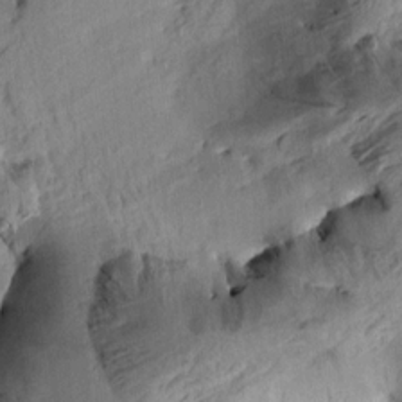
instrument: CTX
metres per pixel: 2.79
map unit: Aa
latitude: 10.5168
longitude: -143.0081
